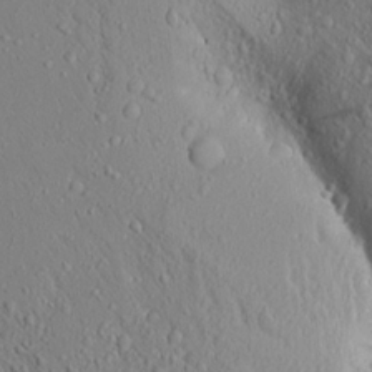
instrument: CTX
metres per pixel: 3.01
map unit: Aa
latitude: 17.5938
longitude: -148.0255
